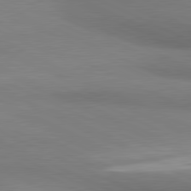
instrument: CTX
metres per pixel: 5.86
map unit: lApd
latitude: 81.3859
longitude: 161.8422
